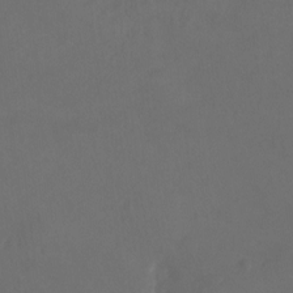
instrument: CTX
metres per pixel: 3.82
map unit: Ht
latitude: -10.2740
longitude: -35.6127
